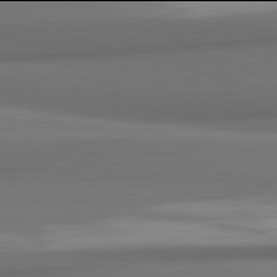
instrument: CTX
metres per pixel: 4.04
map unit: lApd
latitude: 81.9906
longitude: 170.1984
